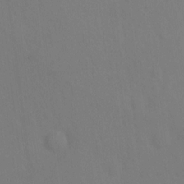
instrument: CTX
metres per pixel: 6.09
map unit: Hto
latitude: -0.5385
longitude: -34.1011
